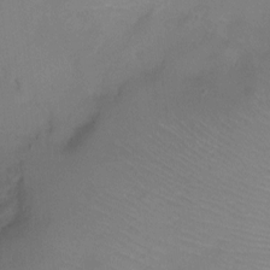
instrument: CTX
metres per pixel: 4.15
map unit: Ht
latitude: -7.0864
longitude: -19.2348
